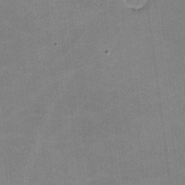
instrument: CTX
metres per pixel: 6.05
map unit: lHvf
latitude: -10.7085
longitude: -100.7246
